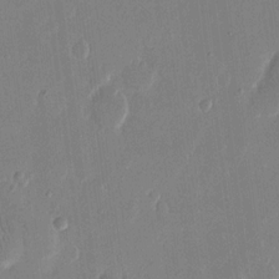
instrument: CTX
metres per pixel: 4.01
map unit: eHh
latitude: 14.6869
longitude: -69.9717
